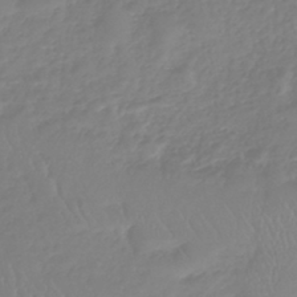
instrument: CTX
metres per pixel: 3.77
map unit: lHb
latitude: -40.7841
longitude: 67.3887
